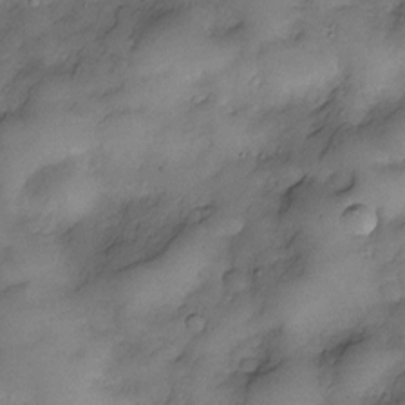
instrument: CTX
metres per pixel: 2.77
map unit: Nve
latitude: -25.7666
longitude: -148.6491
